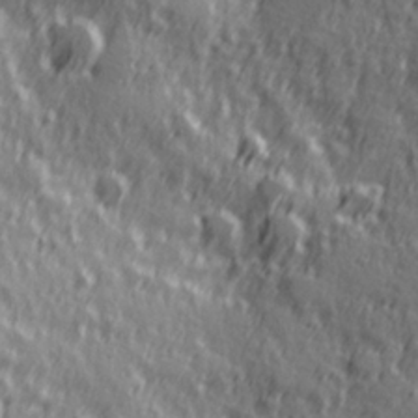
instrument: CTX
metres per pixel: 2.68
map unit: Hve
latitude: 26.0633
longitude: 146.4440
